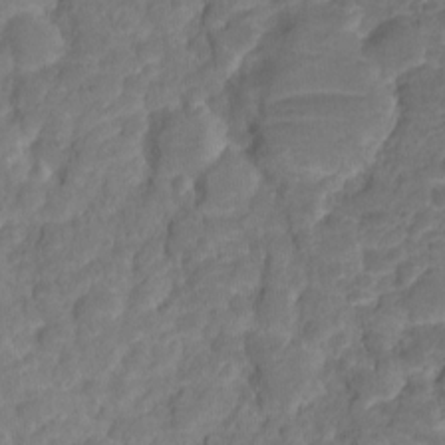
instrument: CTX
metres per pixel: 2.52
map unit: HNhu
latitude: -21.0864
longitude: 84.9919
